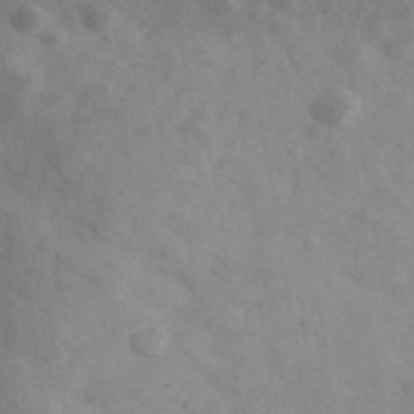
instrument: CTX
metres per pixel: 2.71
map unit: Ave
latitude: 38.9891
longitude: -106.8758
